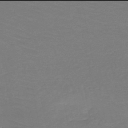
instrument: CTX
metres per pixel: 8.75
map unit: HNb
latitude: -50.0094
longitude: -44.1578
